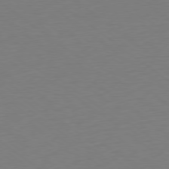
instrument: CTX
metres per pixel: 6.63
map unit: Ap
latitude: -79.0108
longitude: -68.7624
